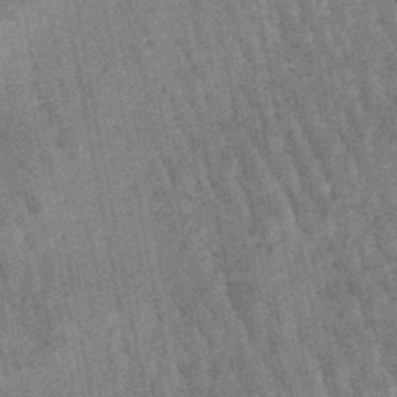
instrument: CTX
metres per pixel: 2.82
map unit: lHb
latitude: -47.3509
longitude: 77.7856
